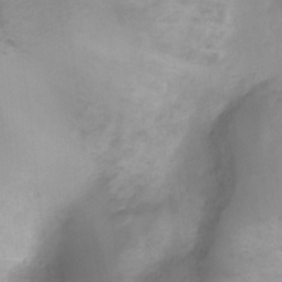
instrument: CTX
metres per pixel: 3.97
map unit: Ht
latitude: -4.4062
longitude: -19.1781
